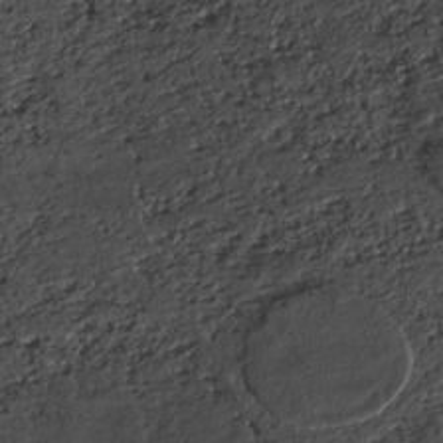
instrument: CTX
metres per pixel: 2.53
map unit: ANa
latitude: -38.6708
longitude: 97.5777
